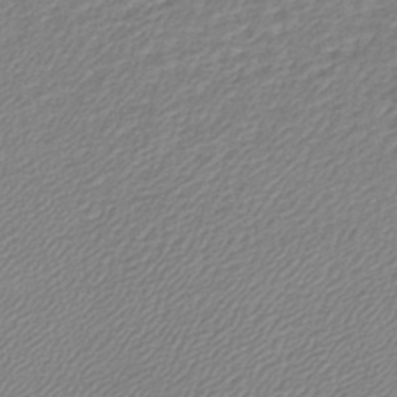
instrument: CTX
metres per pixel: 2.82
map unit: lHb
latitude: -41.8233
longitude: 61.7478
